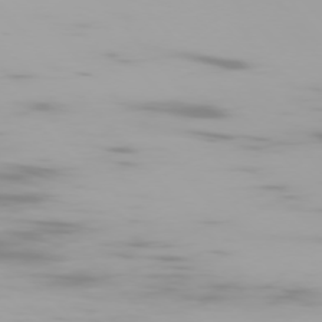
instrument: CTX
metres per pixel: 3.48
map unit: Ap
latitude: -76.8219
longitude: -74.3467
